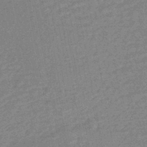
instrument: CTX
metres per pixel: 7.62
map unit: HNhu
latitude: -44.2928
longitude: 99.4265
